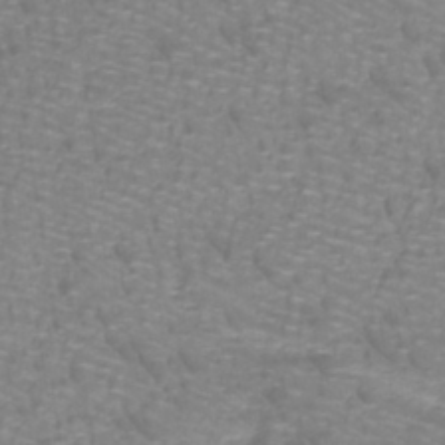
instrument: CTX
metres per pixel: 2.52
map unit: lHb
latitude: -41.9556
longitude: 55.2943
